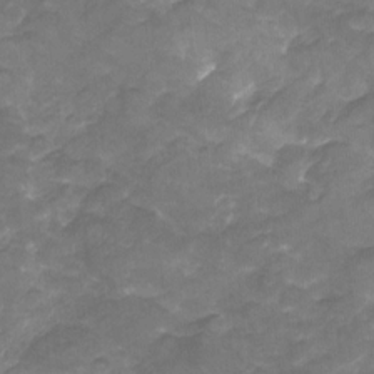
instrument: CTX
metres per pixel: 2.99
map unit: Nhu
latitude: -22.8408
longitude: -56.0444
